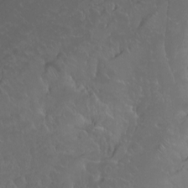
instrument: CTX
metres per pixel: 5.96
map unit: Ht
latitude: -0.7275
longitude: -45.6316
